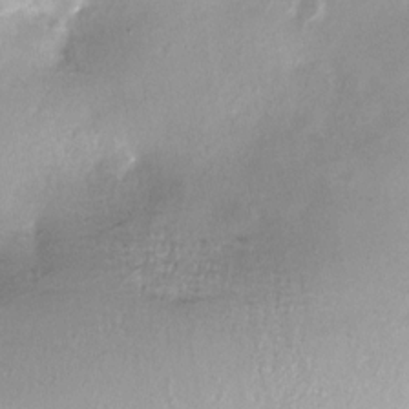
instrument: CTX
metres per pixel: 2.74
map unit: Nhe
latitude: -27.3887
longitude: -110.1767
